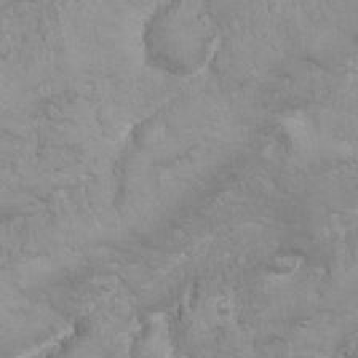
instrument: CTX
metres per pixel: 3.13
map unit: Nhu
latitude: 24.2711
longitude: -59.6883
